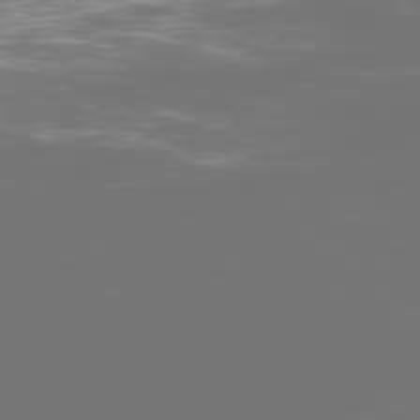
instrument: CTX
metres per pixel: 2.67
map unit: Ap
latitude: -77.7667
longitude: -62.3845
